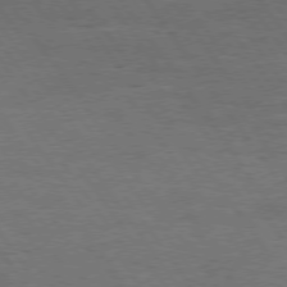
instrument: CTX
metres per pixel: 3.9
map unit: Hpe
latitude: 74.8380
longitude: -142.4979
